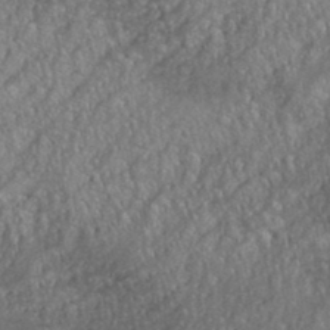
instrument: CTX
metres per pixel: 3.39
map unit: eHh
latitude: 36.4223
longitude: -133.1214
